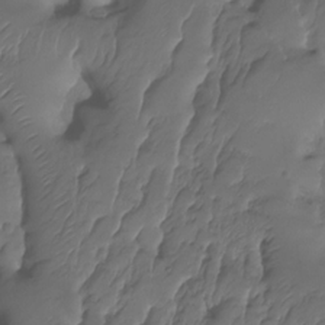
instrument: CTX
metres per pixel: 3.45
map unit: HNhu
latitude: -24.4062
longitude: 50.5952
